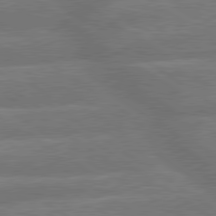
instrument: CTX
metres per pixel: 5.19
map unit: lApd
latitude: 79.7639
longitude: -164.5168
